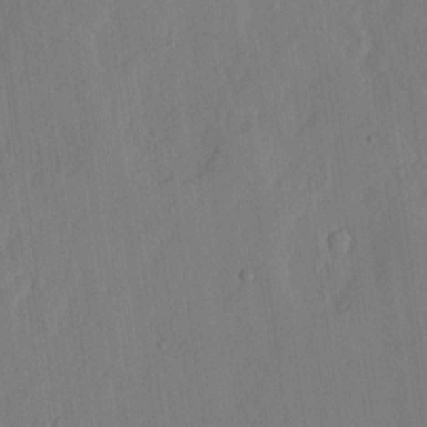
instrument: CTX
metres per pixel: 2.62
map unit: lHvf
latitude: 18.0633
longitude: -114.8380
